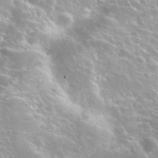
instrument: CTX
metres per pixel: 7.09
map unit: Nhu
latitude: 28.1389
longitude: -51.1214
